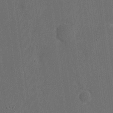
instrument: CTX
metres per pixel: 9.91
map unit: eHh
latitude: 19.0458
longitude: -65.3293
